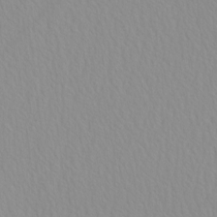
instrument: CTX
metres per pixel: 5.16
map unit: HNhu
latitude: -5.0108
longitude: 14.5574
